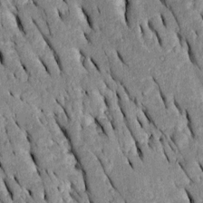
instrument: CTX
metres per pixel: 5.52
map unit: Htu
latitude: -0.5763
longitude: 150.3117
